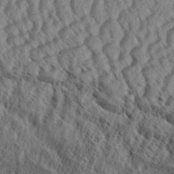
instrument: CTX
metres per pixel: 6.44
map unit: Aa
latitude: 32.8380
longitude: -136.9703
